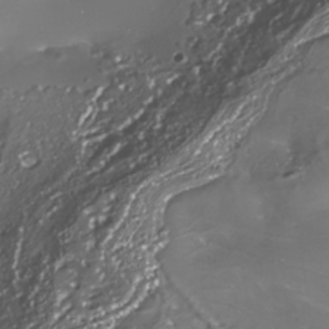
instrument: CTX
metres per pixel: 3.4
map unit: Nhe
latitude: -34.0283
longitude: -88.3468
